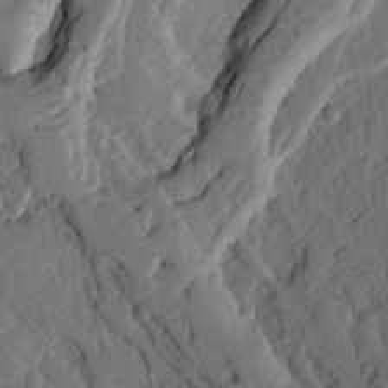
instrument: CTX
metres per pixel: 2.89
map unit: Ht
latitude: 9.8583
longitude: -77.7071
